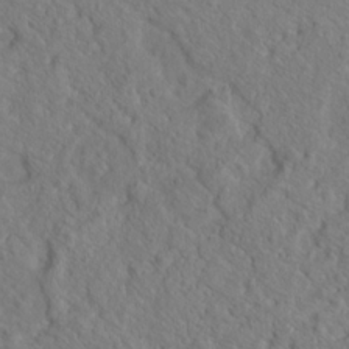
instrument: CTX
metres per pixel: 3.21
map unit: Hto
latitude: 18.4601
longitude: -39.4048
